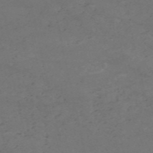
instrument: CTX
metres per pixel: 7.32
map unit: HNb
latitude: -55.2376
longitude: -44.8191
